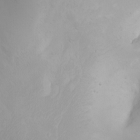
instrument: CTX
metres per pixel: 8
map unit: Ht
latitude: -0.7464
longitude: -61.4426
